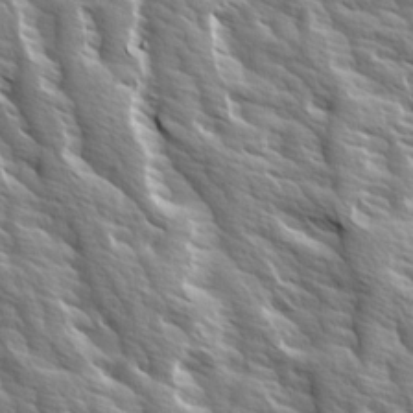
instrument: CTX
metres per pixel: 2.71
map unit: Ave
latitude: 14.6680
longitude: -132.8758
